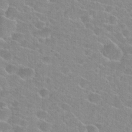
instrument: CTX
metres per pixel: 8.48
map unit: Hto
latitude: 23.6883
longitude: -43.9339
